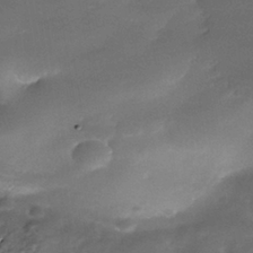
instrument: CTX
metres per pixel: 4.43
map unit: Nhe
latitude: -38.9353
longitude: -118.9325
